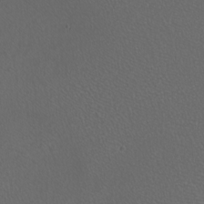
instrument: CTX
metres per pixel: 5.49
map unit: Nhu
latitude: -7.6155
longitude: -91.5749
